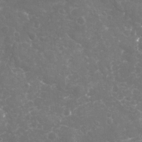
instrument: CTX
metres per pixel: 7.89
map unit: Nhu
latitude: -19.5210
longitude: -57.4804
